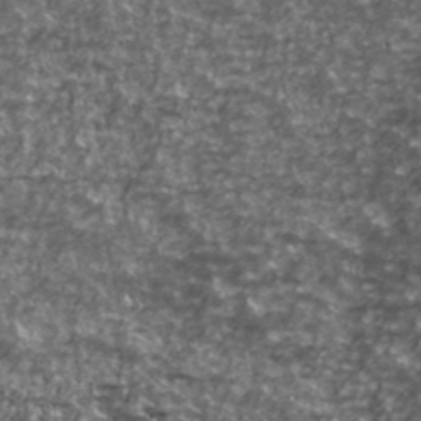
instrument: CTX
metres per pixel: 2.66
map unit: Ave
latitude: 41.3670
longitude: -114.3467
